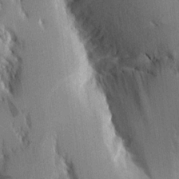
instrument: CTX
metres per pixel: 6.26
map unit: Aa
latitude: 16.6491
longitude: -149.1781
